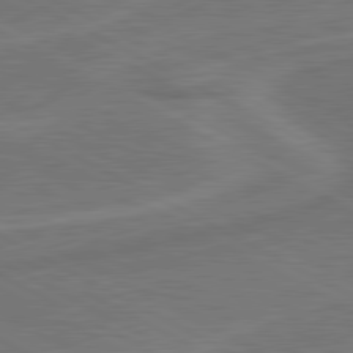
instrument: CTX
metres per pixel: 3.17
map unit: lApd
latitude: 80.6113
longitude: 128.2173
